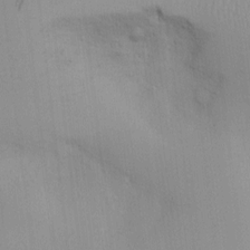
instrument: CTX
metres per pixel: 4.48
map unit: Htu
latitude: -3.3698
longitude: 156.7463
